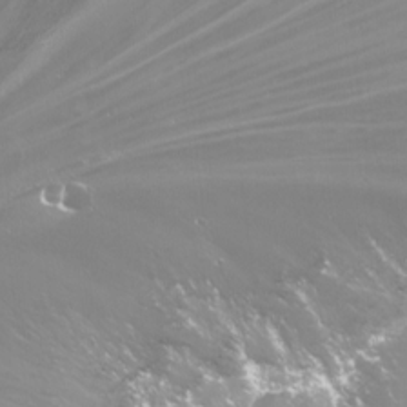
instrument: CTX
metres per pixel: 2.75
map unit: Nhu
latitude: -13.7100
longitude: -62.9136
